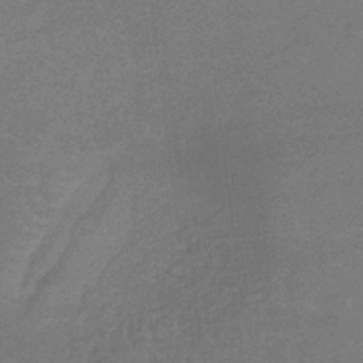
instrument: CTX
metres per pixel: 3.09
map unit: lHb
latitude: -41.8422
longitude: 66.1984
